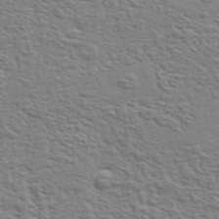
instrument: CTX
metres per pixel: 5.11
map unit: eHh
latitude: 37.3104
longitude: -81.1970
